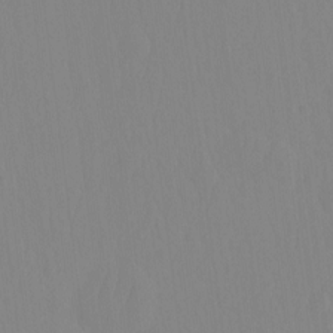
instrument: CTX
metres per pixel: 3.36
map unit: HNhu
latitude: -4.0094
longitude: 14.4440
